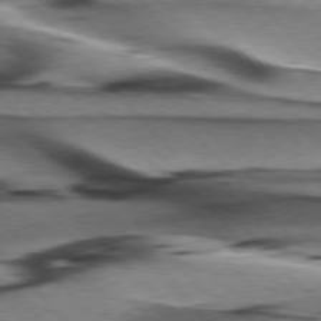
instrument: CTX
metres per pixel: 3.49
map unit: lApd
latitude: 76.2900
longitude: -64.7813
